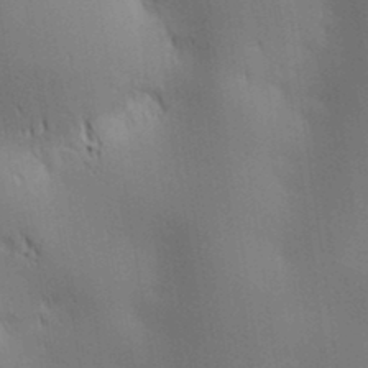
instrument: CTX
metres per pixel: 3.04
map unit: lAa
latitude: 11.3860
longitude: -108.1577
